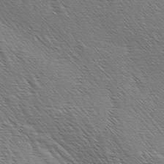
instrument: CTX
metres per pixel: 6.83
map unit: lAa
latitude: -3.7288
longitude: -122.2145
